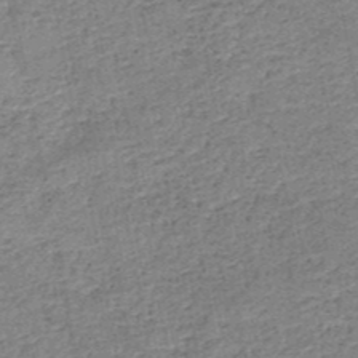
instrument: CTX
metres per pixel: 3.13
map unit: HNb
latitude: -50.3306
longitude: -49.6883
